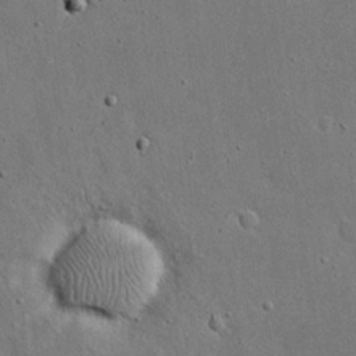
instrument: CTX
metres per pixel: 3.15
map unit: eHh
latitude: 20.0255
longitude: -71.8205
